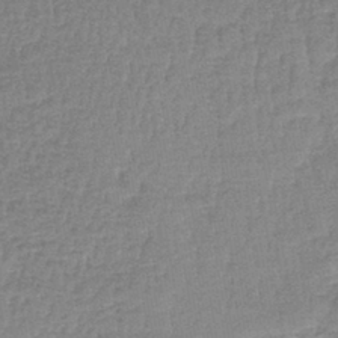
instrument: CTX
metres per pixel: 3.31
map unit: lHb
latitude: -41.4643
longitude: 66.9353
